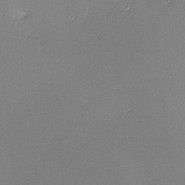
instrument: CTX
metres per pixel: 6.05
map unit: lHvf
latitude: -11.2754
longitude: -103.6883
